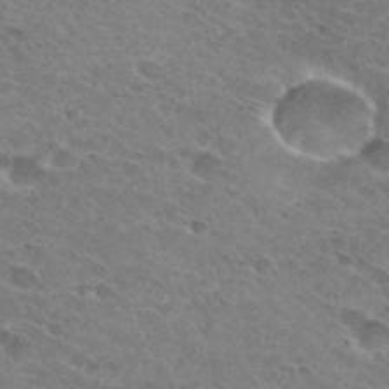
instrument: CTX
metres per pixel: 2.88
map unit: Hto
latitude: 31.1404
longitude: -45.6127
